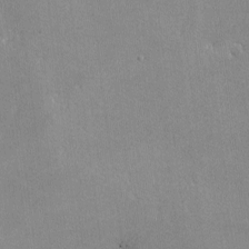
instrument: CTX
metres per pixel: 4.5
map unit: lHvf
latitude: -11.1431
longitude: -101.7261
